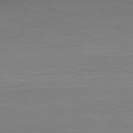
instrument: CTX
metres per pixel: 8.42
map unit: Hpe
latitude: -82.2550
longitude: 10.8219
